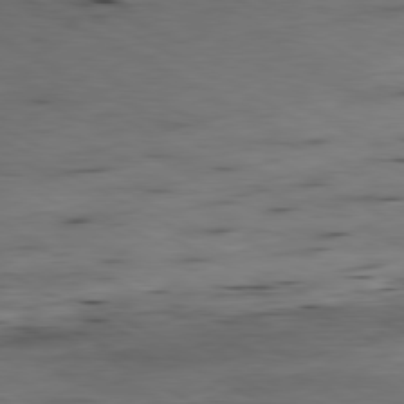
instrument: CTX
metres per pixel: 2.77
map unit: Ap
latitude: -80.7652
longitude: -83.4615
